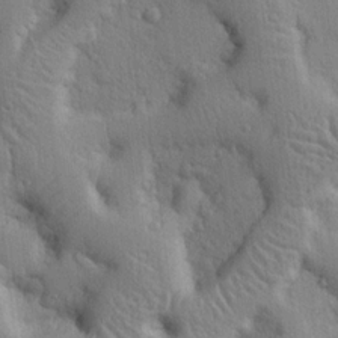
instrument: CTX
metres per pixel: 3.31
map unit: Nhu
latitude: 14.3090
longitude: -78.8002
